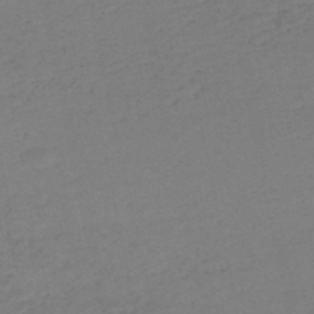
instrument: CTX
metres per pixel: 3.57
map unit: HNb
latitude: -53.0864
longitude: -51.7638
